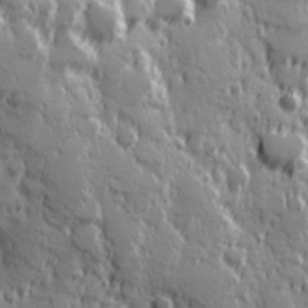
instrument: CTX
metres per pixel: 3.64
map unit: Hve
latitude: 25.6127
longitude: 146.5385
